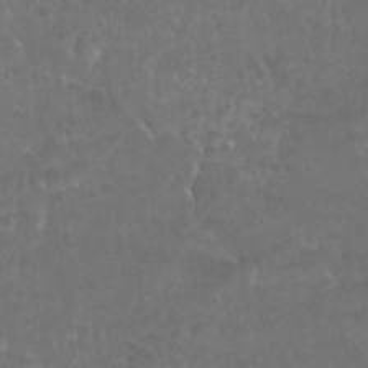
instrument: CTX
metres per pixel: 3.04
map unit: Nhu
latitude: 26.6680
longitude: -52.8191
